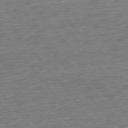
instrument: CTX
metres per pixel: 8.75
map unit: Ap
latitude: -75.8801
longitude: -88.6869
